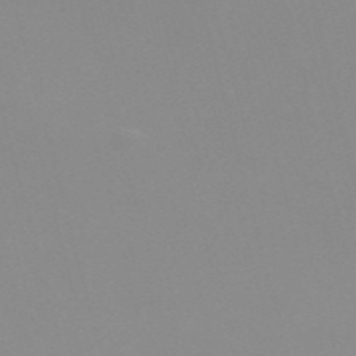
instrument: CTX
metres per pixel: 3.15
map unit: Nve
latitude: -57.7477
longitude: 60.3117
